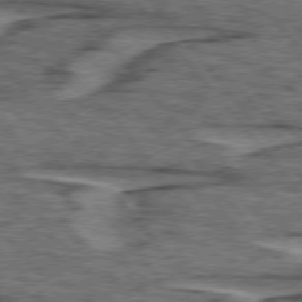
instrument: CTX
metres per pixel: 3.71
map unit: lApd
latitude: 75.8583
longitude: -76.4412
